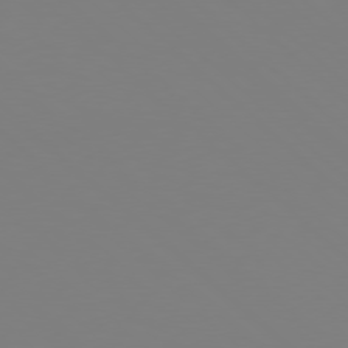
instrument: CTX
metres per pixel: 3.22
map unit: Hpe
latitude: 77.5371
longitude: -174.2334
